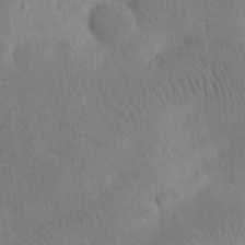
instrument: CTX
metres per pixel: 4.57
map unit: eHh
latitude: 24.4601
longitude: -67.4426
